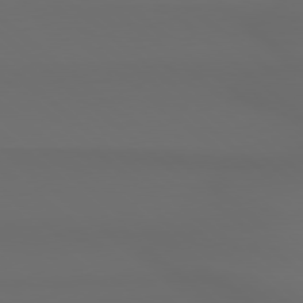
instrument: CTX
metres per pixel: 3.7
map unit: Hpe
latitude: 78.5357
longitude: -133.1592
